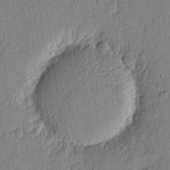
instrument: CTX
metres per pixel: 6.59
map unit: eHh
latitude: 4.1956
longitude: -76.3845
